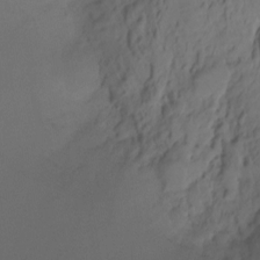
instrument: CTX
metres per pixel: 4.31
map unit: Ht
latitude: -7.6722
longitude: -30.1200
